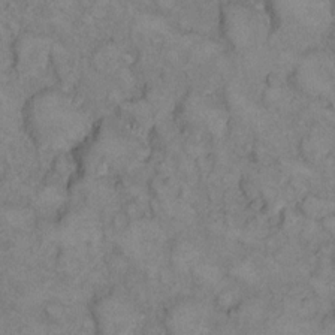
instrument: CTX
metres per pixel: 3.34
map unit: eHh
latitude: 13.8206
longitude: -63.1403
